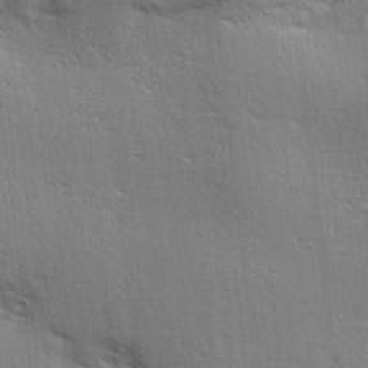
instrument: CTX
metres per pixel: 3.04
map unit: Ave
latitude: 17.6316
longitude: -138.2333
